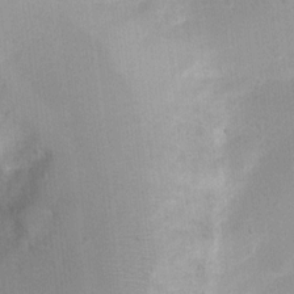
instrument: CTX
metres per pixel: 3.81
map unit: Ht
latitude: 2.5545
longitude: -29.2159
